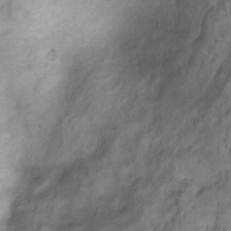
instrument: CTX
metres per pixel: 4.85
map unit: Hto
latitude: 7.2726
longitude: -35.5371
